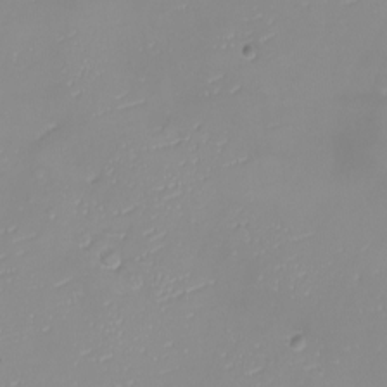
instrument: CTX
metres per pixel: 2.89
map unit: eHh
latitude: -6.8030
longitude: -79.8773
